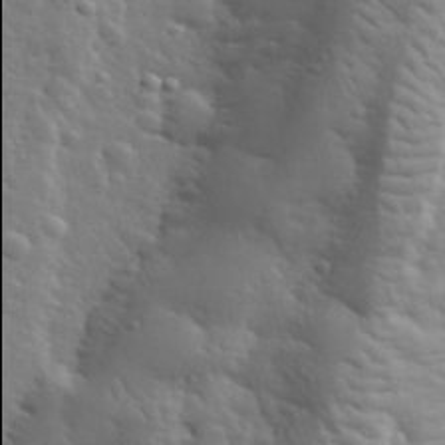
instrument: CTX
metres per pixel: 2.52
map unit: lHvf
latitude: 34.1955
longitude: -81.9906
